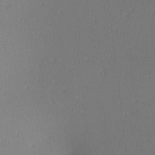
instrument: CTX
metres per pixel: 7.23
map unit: lAa
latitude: 2.1200
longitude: -115.8583
